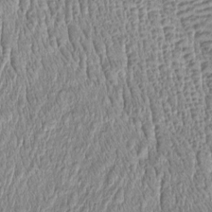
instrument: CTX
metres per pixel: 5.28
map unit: Htu
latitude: -4.7463
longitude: 158.9731
